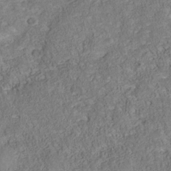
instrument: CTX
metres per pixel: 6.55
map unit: Nhu
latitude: -40.0850
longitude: -85.2726
